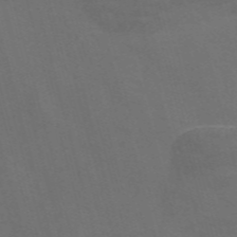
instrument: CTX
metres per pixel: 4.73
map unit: Nve
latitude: -58.2928
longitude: 65.0865
